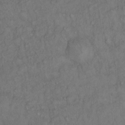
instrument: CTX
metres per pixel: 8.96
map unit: Hto
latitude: 12.8191
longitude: -57.3859
